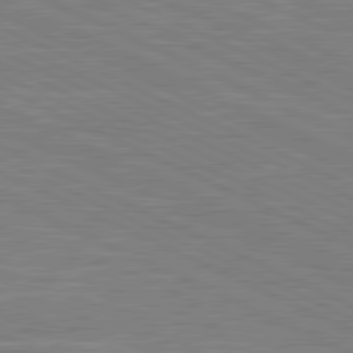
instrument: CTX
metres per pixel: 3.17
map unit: lApd
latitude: 80.9892
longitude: -170.4601
